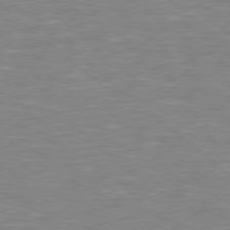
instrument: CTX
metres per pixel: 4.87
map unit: Hpe
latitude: 78.4601
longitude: 179.8989
